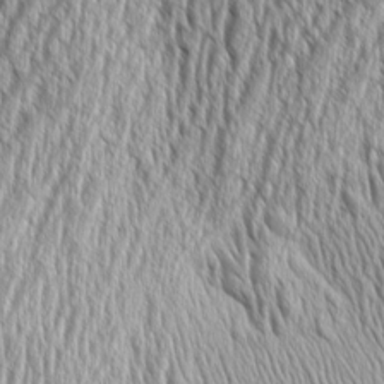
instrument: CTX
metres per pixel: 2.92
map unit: Aa
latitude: 8.6491
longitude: -129.9528
